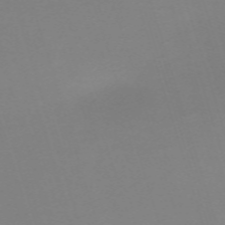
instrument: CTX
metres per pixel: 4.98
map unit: eHh
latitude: -62.6140
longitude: 49.1620
